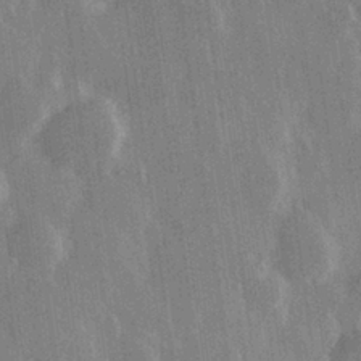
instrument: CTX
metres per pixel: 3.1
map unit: Hve
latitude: 28.9891
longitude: 147.5021
